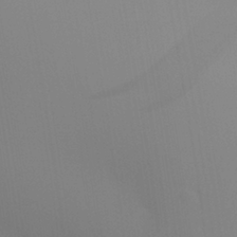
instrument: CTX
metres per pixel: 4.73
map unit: Aa
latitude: 26.7435
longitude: -131.3104
